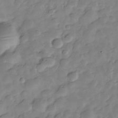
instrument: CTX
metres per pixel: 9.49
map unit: Hve
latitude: -29.1431
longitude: 91.8045
